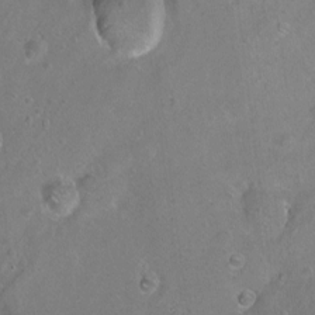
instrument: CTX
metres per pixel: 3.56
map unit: Hto
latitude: -7.2376
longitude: -36.1956
